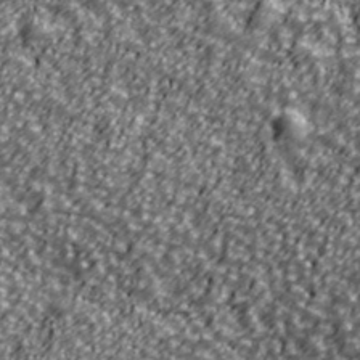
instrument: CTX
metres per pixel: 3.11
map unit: Ave
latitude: 41.5182
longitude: -113.7072
